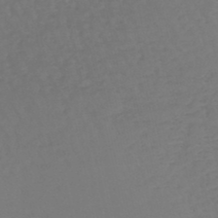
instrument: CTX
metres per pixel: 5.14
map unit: lHb
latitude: -47.3131
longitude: 65.1809
